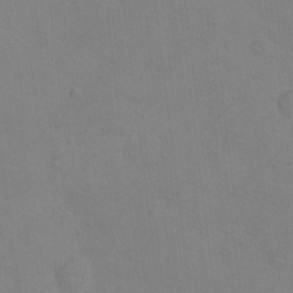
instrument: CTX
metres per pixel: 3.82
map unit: Hto
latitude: 0.4034
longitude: -33.6883
